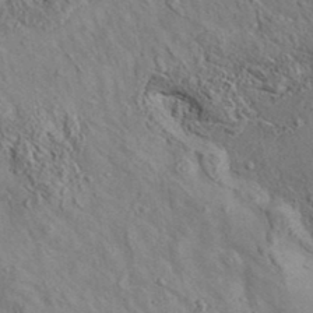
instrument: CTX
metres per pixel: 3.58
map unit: eAb
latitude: 35.9906
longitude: 110.2739
